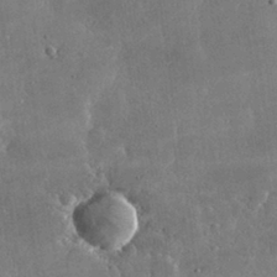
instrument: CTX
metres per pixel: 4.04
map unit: lHvf
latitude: 31.5938
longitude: -93.6694
